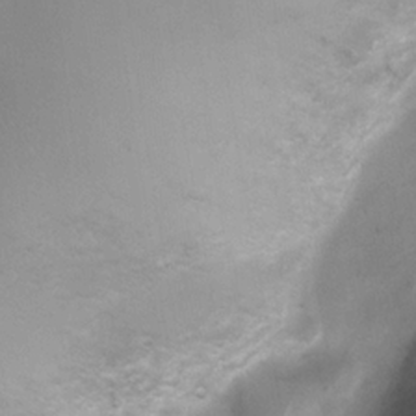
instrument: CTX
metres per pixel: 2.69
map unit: Ht
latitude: 4.5168
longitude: -21.3859
